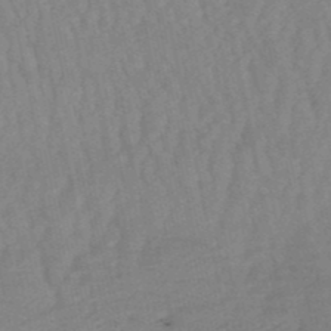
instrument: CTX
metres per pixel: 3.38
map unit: lHb
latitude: -49.9367
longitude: 76.1984
